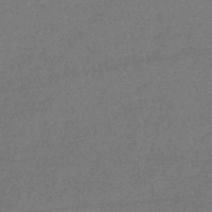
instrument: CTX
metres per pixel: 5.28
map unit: lHb
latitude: -42.6518
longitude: 66.5007
